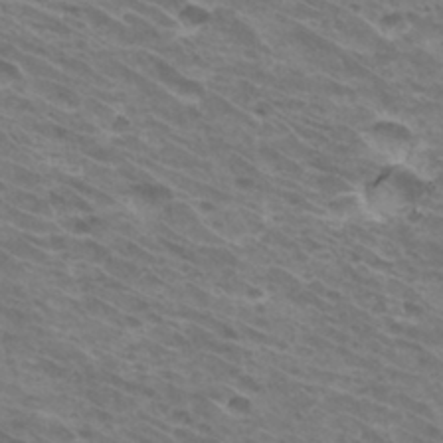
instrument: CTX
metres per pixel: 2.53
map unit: Hto
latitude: 32.5924
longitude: -41.1025
